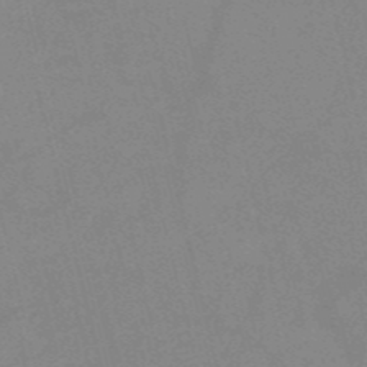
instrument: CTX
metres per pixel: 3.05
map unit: HNb
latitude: -52.4818
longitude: -47.0459
